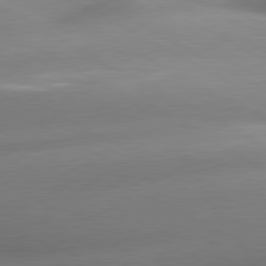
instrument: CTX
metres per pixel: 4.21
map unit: lApd
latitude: 80.1578
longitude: -158.7246
